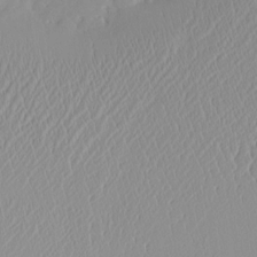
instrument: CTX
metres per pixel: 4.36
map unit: eHh
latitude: -4.3495
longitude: 15.5022
